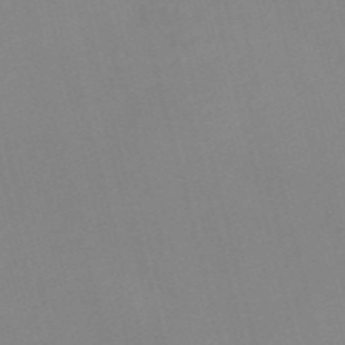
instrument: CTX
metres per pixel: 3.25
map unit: Nve
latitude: -57.3509
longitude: 57.9178
